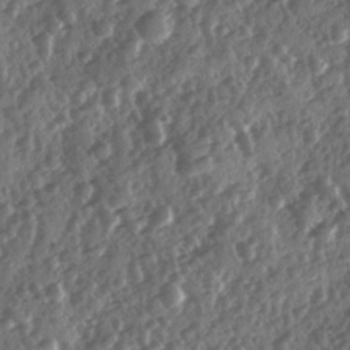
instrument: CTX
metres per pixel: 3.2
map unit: Ave
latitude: 11.1781
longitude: -103.2159
